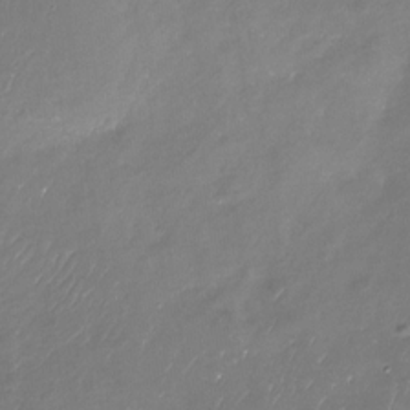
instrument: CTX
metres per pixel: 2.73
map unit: Nhu
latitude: -29.7100
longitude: -77.3859
